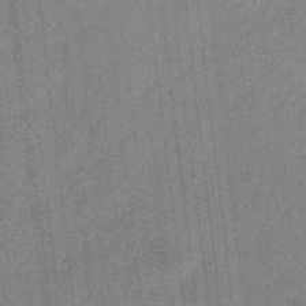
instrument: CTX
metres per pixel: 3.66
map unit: eHb
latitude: -31.0675
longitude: 73.8611
